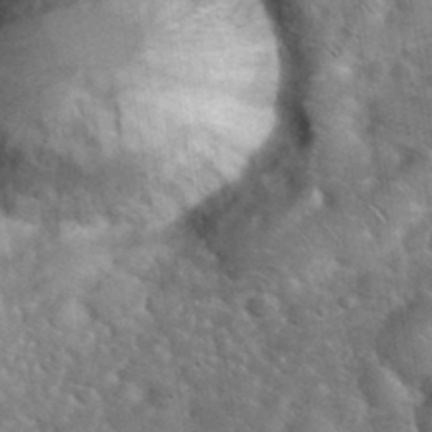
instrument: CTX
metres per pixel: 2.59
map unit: eHh
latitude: 37.3293
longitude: -64.4412
